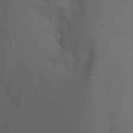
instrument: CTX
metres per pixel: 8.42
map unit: Aa
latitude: -7.0297
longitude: -84.9703
